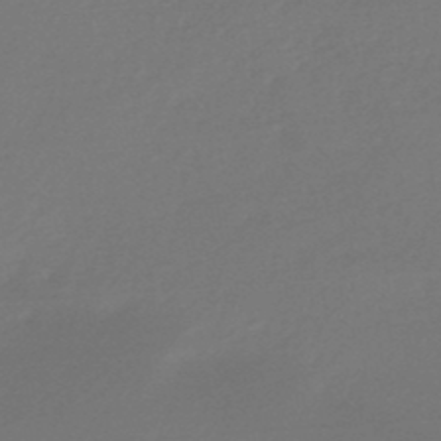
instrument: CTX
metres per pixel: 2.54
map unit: HNb
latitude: -47.2565
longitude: 57.7666
